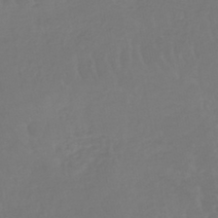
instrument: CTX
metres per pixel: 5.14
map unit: lHb
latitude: -42.1794
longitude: 65.3132
